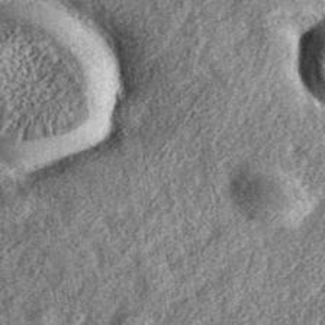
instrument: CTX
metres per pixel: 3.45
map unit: eAb
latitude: 37.6505
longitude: 109.3321
